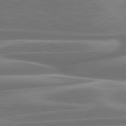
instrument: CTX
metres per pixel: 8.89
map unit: lApd
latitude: 79.8773
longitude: -127.1592
